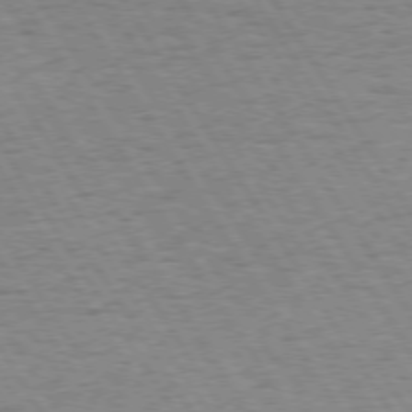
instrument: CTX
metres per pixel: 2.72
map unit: Hpe
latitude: 73.4616
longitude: -143.5182
